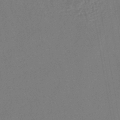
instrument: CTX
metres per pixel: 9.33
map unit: lHb
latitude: -44.8975
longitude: 80.1039
